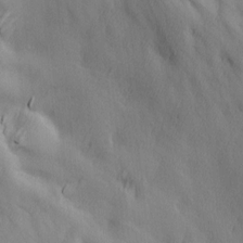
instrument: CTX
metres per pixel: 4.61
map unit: Ave
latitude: 13.2159
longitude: -105.2348
